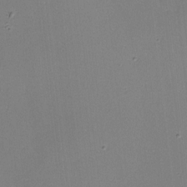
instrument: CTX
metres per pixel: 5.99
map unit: lHvf
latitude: -10.1984
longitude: -99.8772
